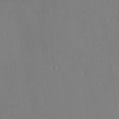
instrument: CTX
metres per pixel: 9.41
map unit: HNhu
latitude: 6.5735
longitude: -3.8016
